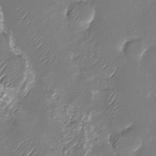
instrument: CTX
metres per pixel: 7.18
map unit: Nhu
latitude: -29.2565
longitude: -61.4237
